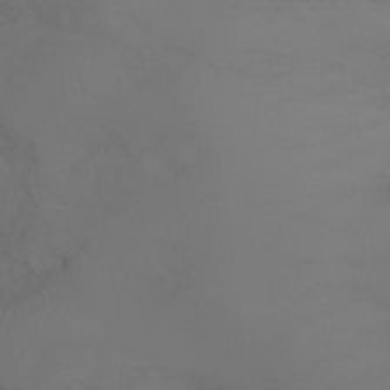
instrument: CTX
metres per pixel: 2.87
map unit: Aa
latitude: -6.8786
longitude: -84.8002
